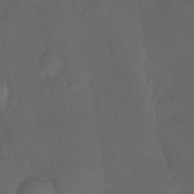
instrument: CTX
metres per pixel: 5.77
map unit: Ht
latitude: -10.0850
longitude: -46.6113
